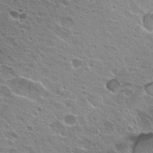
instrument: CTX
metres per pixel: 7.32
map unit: Hto
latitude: 24.2711
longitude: -30.6302
